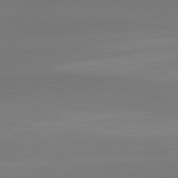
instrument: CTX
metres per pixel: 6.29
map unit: lApd
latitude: 83.4993
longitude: -133.0836
